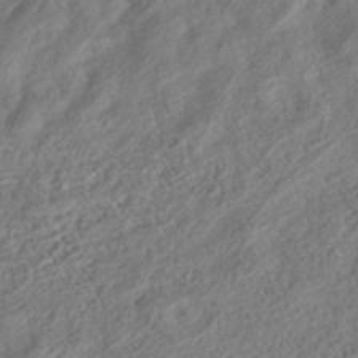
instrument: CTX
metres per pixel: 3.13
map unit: HNhu
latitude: -43.5777
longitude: 100.2739
